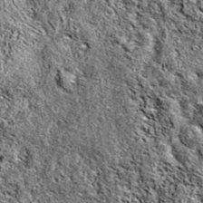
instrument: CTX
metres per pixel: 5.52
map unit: eAb
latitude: 38.2522
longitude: 110.6896
